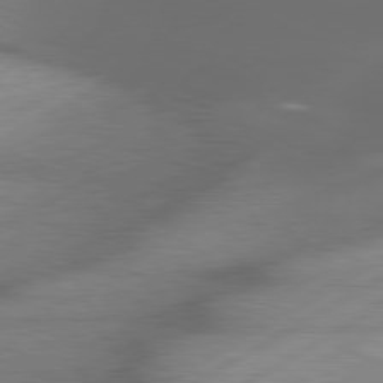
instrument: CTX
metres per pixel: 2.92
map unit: lApd
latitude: 80.0444
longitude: -118.1200
